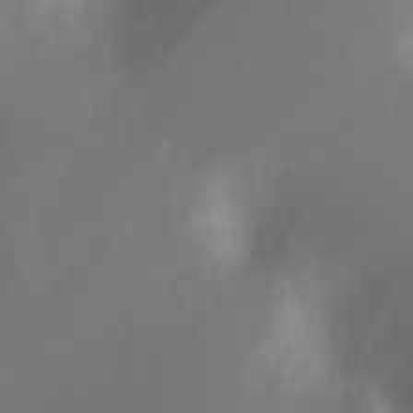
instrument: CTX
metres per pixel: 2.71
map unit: Nhu
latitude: -13.2376
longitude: -71.9717
